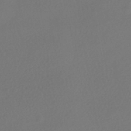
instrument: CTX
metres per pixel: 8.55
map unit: HNhu
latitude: -41.4643
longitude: 97.4455
